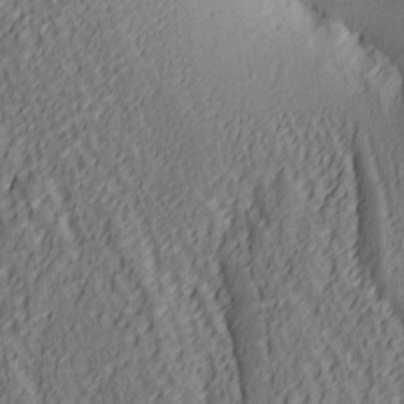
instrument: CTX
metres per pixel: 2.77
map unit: lAa
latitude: 4.3845
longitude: -116.5357
